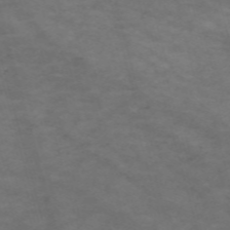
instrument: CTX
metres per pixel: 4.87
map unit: Nve
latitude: -59.5021
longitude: 58.8974
